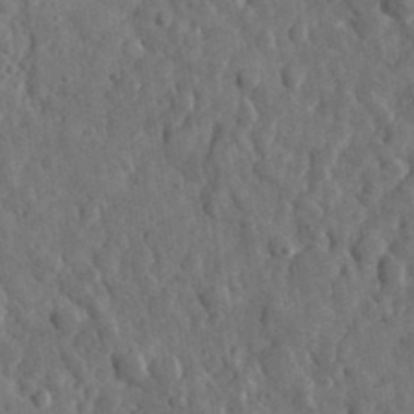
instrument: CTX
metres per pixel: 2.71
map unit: lHvf
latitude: 35.2348
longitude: -87.5182
